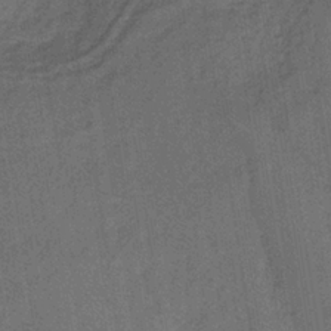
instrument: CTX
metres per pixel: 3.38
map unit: lHb
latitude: -35.5210
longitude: 70.8219
